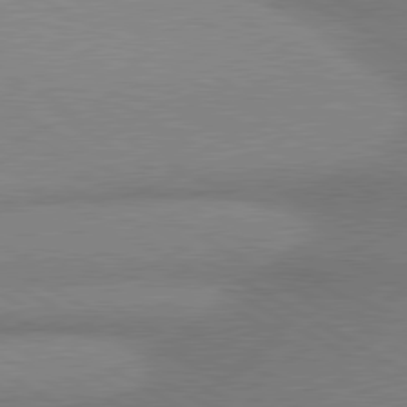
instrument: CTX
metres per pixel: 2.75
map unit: lApd
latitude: 80.3278
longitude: 166.0283
